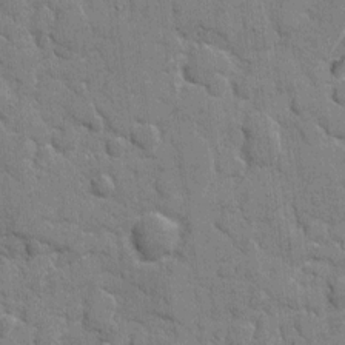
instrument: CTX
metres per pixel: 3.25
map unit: eHh
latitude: 8.4412
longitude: -66.6679
